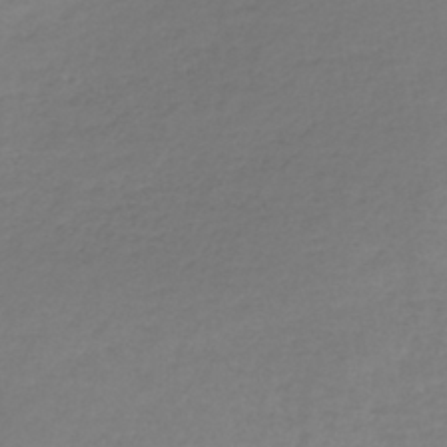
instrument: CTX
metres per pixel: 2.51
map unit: lHb
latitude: -41.8611
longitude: 73.0486
